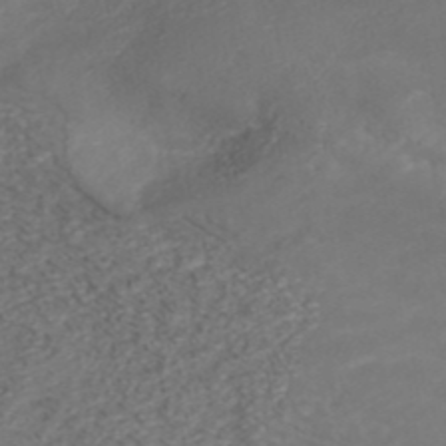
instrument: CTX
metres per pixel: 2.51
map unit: ANa
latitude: 41.9528
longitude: 28.0850
